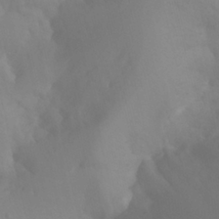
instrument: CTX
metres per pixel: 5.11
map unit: Nhu
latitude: -8.3873
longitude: -52.4790
